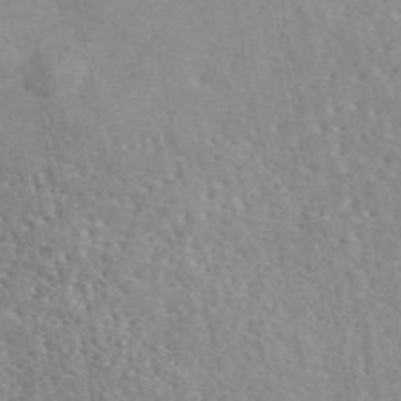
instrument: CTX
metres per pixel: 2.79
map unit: eAb
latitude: 45.4804
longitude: 111.8044
